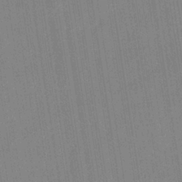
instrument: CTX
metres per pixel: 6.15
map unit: eHb
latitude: -35.3888
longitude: 73.9745
